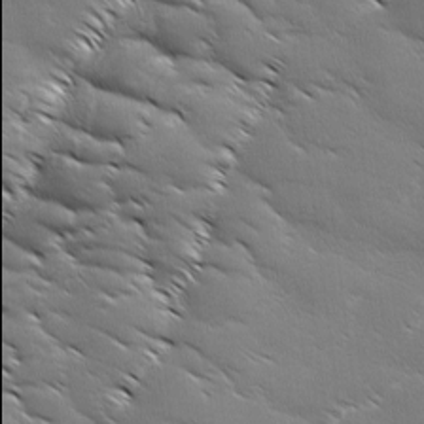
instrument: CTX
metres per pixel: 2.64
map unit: Ave
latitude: 1.7071
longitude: -113.9906
